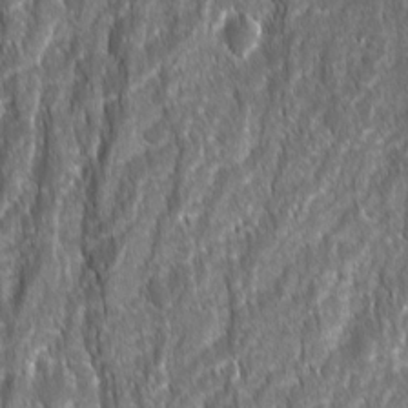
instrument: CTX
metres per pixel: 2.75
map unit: Ave
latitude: 15.8017
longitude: -133.1403
